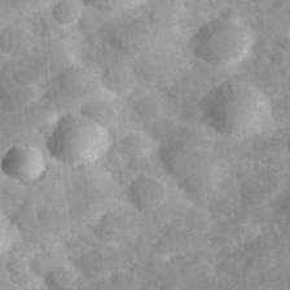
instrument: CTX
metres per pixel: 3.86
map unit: Hve
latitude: 32.1011
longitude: 151.6344
